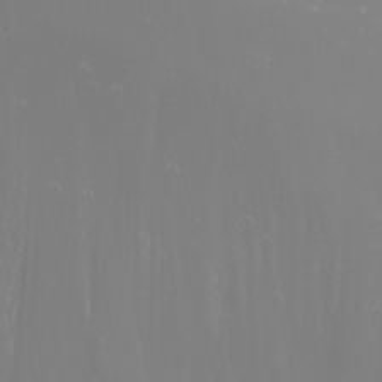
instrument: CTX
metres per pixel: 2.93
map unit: Nhu
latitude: -5.9745
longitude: -88.3468
